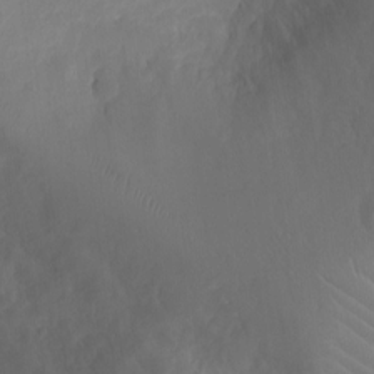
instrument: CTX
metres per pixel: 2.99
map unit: Ht
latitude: -3.7099
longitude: -16.5546
